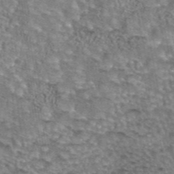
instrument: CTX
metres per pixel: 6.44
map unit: eAb
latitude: 44.3089
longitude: 105.5966
